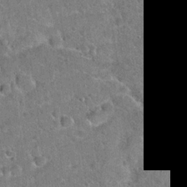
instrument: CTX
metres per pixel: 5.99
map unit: Hto
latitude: 19.5371
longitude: -50.1200
